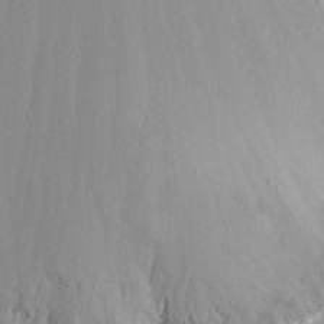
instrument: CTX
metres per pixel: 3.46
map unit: eHh
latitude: 17.5182
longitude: -73.7261
